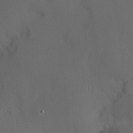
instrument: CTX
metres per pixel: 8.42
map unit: Hve
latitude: 13.2159
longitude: -89.9528
